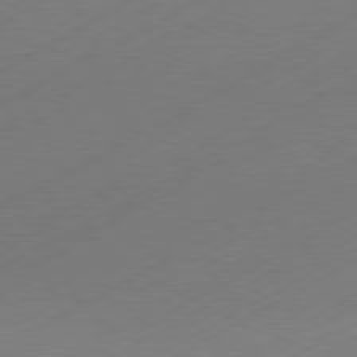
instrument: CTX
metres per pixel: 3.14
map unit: Hpe
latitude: -81.1809
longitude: 14.1417
